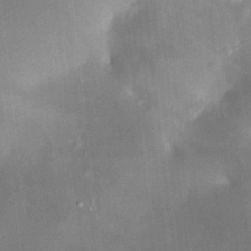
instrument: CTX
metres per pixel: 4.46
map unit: HNhu
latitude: 8.1011
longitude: 9.8422
